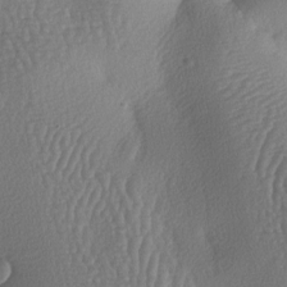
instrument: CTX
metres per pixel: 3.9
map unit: lAa
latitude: -7.6155
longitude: -129.1403
